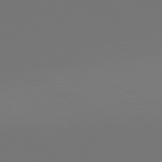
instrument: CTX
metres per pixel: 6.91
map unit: lApd
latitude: 79.9528
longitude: 158.5006
